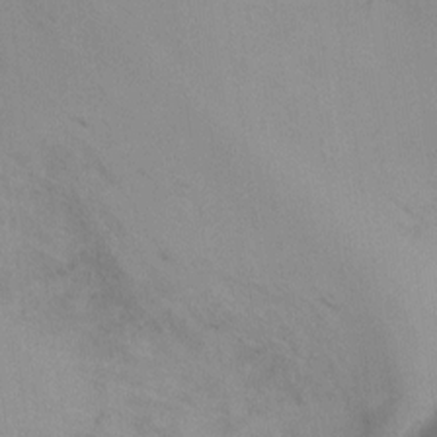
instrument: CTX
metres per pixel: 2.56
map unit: Ht
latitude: -10.9731
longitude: -28.3845
